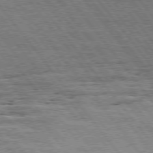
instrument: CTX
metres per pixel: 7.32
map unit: Hpe
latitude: 75.1403
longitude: -139.3671
